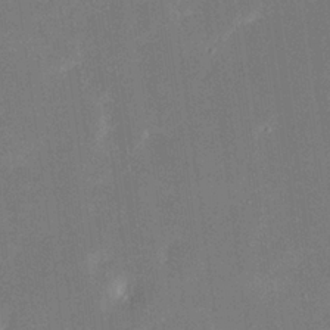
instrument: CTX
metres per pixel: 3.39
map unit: eHh
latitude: 19.8772
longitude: -69.1970
